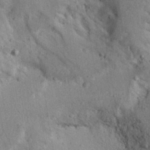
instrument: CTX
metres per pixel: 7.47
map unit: Aa
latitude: 28.9702
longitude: -146.5168
